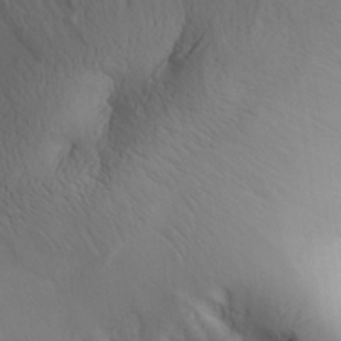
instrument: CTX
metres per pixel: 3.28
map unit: Aa
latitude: 30.3279
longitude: -143.3104
